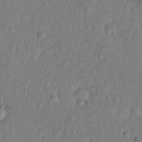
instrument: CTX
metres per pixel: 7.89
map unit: eHh
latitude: 19.1025
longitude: -62.7624
